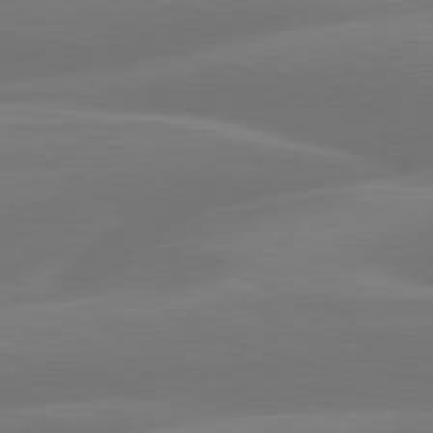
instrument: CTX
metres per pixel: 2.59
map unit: lApd
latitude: 79.9906
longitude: -150.6868
